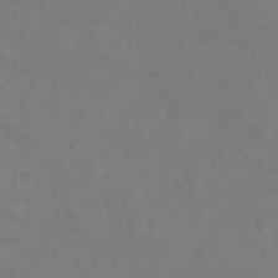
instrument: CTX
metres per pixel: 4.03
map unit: Nhu
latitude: -13.3510
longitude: -51.6316
